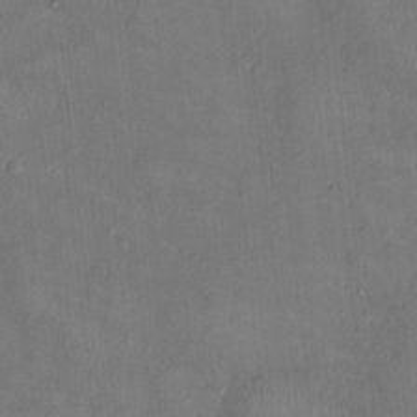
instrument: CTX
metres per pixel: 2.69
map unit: HNhu
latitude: 3.2348
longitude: -6.1767
